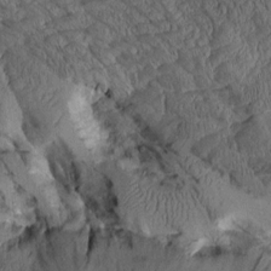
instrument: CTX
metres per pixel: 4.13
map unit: Aa
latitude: 9.0081
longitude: -128.3278
